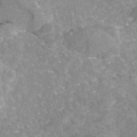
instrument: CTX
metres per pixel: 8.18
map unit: eAb
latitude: 45.4048
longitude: 104.9541
